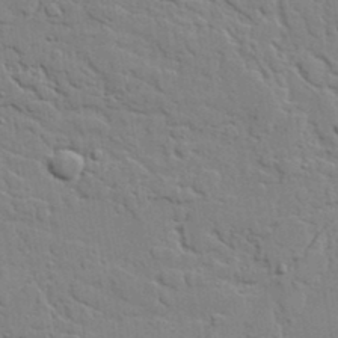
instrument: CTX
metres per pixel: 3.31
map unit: lAvf
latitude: 23.0647
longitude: -110.2145
